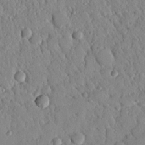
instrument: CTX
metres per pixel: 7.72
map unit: Nhu
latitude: 21.6127
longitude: -77.6316
